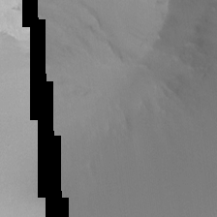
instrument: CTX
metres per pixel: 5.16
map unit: Ht
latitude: -12.9542
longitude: -44.8569
